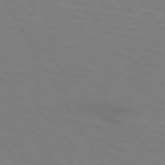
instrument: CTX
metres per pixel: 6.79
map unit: lApd
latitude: 72.5735
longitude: -57.1403
